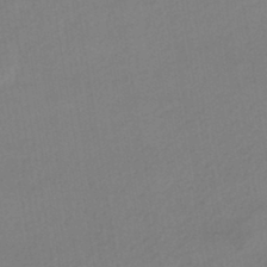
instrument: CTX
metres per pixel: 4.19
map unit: HNhu
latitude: -44.5196
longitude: 94.5951
